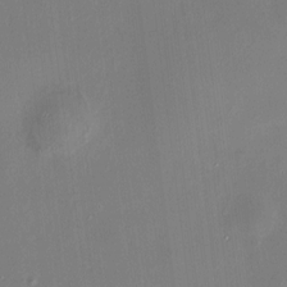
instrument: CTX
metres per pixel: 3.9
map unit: HNhu
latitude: 6.9892
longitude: 9.4265
